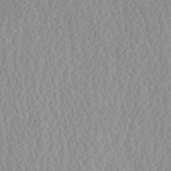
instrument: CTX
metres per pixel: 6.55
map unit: Ave
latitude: 24.0255
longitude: -134.7057
